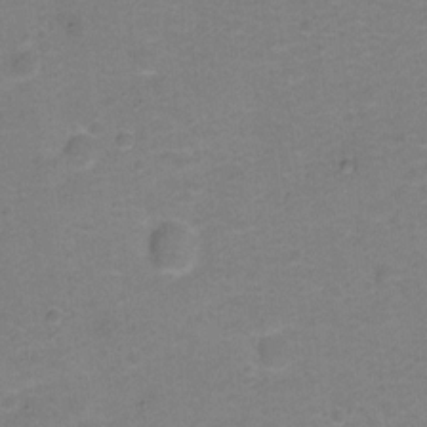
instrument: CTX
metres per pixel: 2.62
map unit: Hto
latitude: -0.7841
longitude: -34.3278
